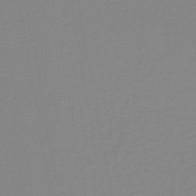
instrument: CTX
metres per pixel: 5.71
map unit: lHb
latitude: -41.0108
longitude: 63.8044
